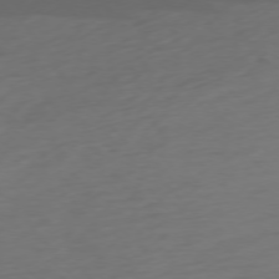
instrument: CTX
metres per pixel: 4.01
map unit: Ap
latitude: -76.6896
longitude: -79.2915
